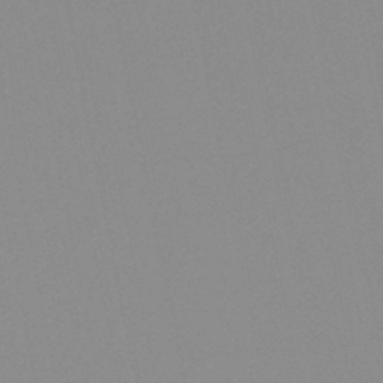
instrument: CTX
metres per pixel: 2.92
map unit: HNb
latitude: -45.1431
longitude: -43.2915
